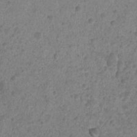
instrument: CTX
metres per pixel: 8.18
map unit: Nhu
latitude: 4.1389
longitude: -16.3089
